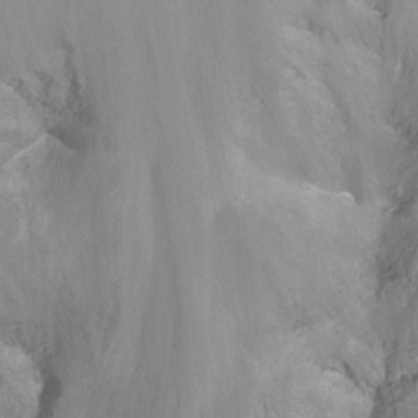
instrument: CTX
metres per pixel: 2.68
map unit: Nhu
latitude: -15.6722
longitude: -52.0633
